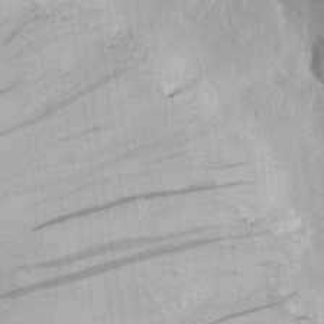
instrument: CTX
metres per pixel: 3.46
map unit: eHh
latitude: 27.4427
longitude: -79.9717
